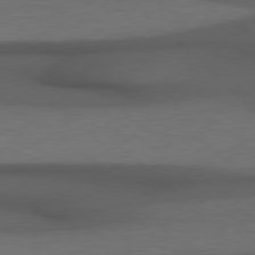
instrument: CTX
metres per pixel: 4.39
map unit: Hpe
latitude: 78.2901
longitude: -161.4048
